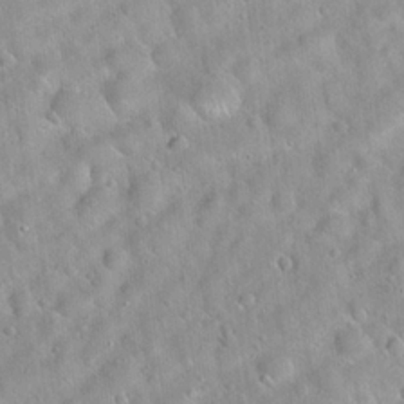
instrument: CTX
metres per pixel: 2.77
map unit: Hto
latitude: 20.4034
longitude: -52.8380
